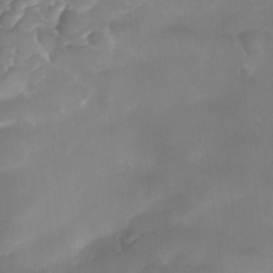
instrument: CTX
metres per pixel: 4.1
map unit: Ave
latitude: -9.6911
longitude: -122.4601
